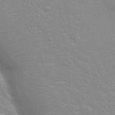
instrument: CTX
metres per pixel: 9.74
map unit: Nhu
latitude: 28.8380
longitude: -54.5735
